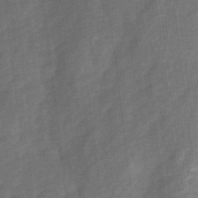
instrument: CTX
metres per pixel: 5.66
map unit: Ave
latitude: 1.7449
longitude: -112.5168
